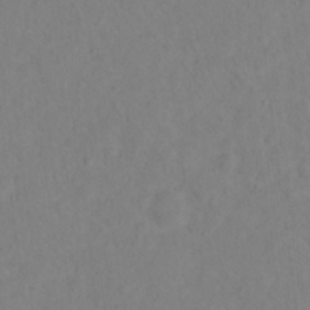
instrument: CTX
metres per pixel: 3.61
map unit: Nhu
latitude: 13.4049
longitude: -36.3090
